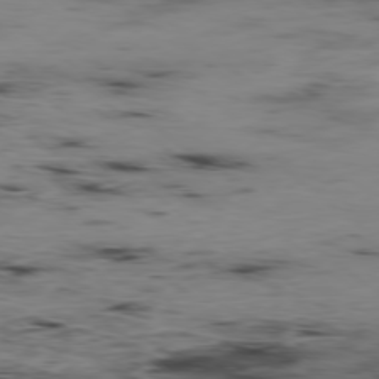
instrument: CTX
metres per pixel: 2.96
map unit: Hpe
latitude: -78.8975
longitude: 12.9164
